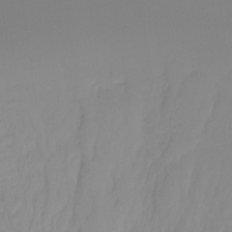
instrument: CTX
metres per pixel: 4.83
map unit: Ht
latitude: -15.5588
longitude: -45.5938
